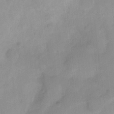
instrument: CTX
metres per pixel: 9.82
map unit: Nhu
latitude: 4.3278
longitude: -16.8002
